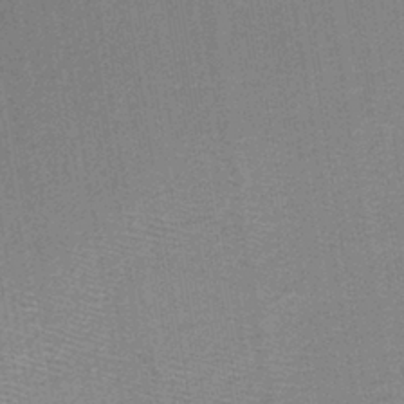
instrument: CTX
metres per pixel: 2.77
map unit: HNb
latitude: -38.7085
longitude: 50.5196
